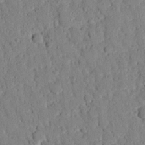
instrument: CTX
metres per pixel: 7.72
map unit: eHh
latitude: 26.4223
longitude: -79.0081
